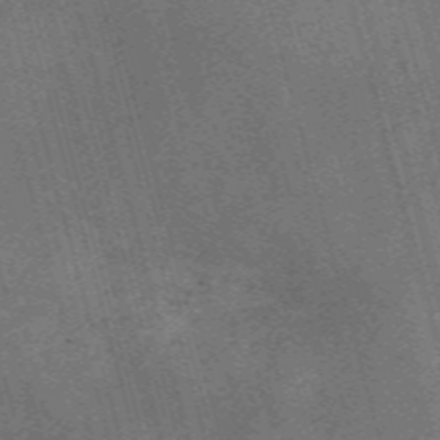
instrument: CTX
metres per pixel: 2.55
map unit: Nve
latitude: -59.8233
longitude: 63.7666
